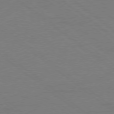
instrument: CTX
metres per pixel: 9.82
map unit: Ap
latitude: -78.9730
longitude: -54.5168
